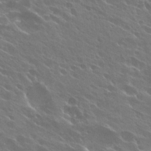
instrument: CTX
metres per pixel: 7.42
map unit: Hto
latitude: 27.6127
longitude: -41.1214
